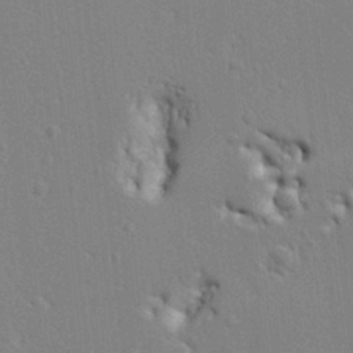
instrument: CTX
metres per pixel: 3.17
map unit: Ht
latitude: 8.6869
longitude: -76.7624
